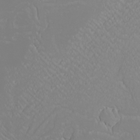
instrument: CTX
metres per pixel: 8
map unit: Nhu
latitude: -6.9352
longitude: -96.5546
